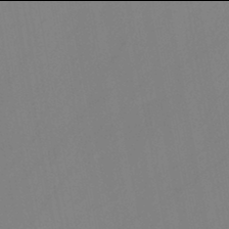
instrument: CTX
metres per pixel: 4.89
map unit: lHb
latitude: -46.0094
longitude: 75.3699
